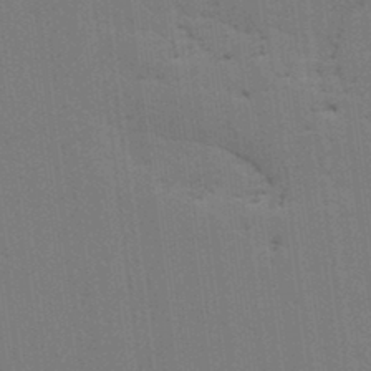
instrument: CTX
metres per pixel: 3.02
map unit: lAvf
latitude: 26.0822
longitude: -111.7072
